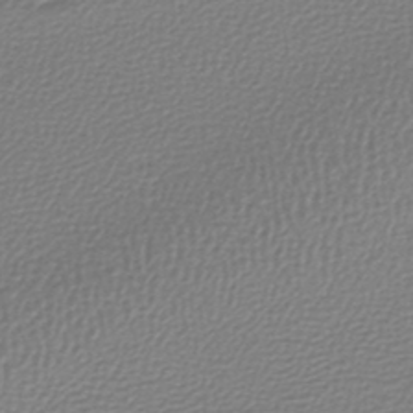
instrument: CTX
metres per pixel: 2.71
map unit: lHb
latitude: -44.8786
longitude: 74.8597
